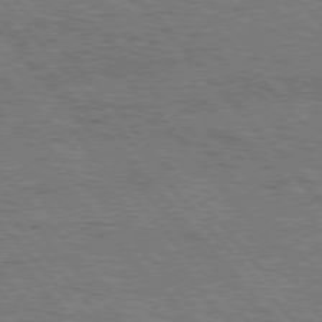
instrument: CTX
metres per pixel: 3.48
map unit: lApd
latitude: 76.1955
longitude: -74.5168
